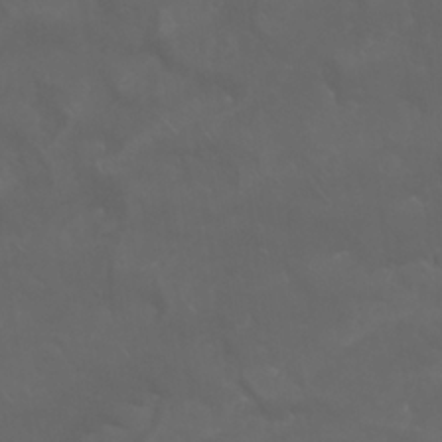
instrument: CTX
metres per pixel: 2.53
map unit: Nhu
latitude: 23.6883
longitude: -61.4048
